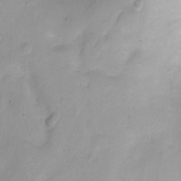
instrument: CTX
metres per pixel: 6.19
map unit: Ht
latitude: 2.8002
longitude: -34.2711
